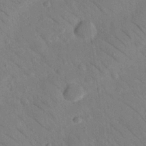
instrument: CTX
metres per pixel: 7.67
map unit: Nhu
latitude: 24.0255
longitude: -73.9906
